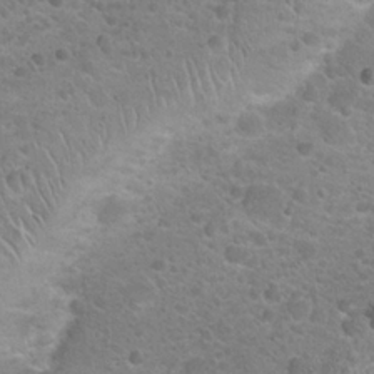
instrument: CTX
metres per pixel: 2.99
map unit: Hto
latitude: 22.5924
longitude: -49.9528
